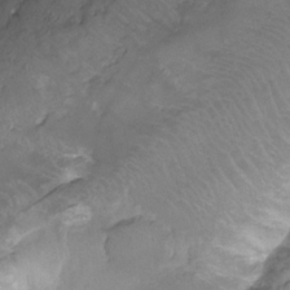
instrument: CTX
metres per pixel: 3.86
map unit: Ht
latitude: -9.2187
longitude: -39.2537
